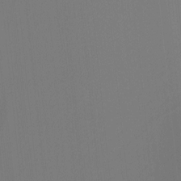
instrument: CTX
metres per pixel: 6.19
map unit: Nhu
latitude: -8.3306
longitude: -79.7639
